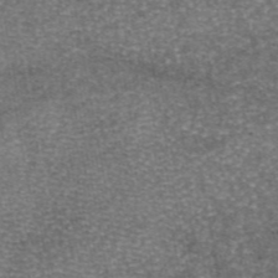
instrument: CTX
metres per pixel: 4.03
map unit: eAb
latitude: 46.4034
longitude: 104.1417
